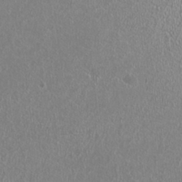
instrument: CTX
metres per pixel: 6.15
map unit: HNhu
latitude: -0.8030
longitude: 0.5763
